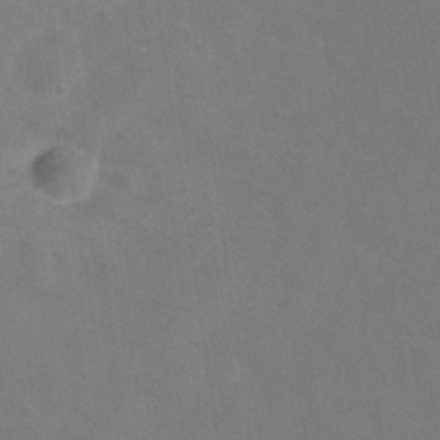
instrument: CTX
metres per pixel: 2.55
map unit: Hve
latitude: -32.4818
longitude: 93.7667
